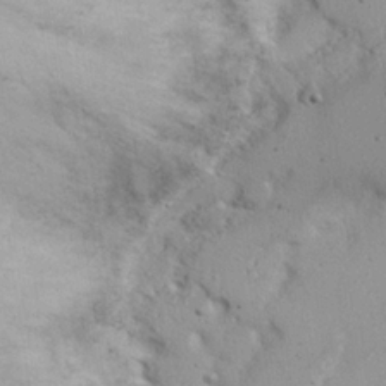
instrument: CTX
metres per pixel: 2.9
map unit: Nhu
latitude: 21.4427
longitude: -71.8583
